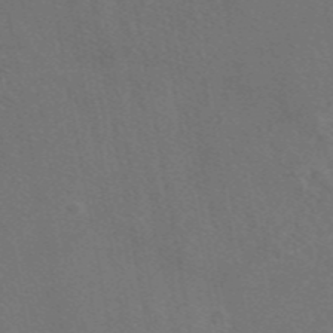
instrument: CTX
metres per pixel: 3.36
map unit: eAb
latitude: 47.0081
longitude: 108.9353
